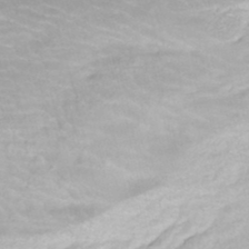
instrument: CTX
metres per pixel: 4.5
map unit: ANa
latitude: -44.8786
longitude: 104.7652
